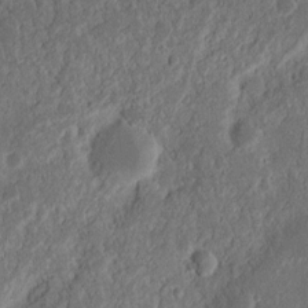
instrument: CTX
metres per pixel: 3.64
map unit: Nhu
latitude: 13.5560
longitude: -73.4427
